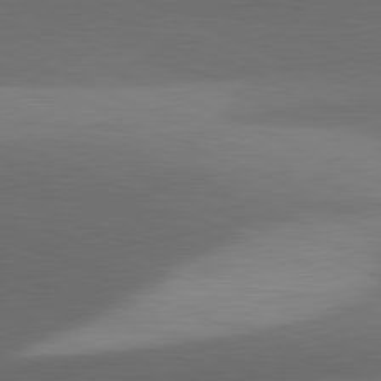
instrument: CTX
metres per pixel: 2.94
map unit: lApd
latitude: 81.7639
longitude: 133.1620
